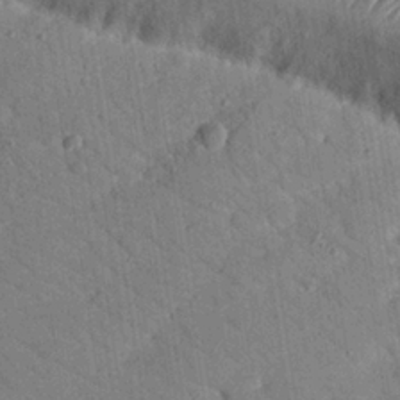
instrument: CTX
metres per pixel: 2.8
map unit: Nhu
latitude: 24.3278
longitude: -73.4994
